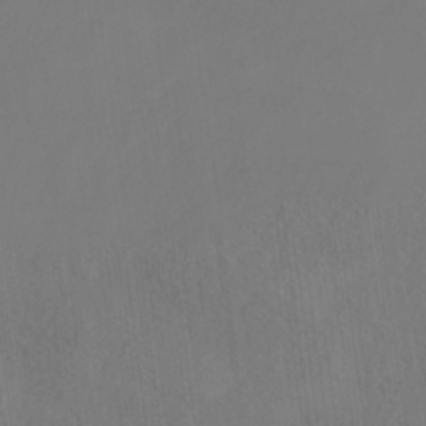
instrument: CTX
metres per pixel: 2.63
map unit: HNhu
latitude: -28.7274
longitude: 66.6329
